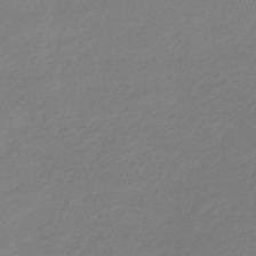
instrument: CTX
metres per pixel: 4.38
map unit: eHb
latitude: -31.1809
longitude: 72.6896
